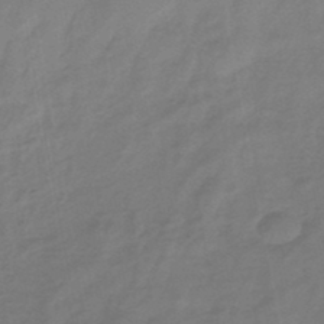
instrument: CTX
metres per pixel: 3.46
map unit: eHb
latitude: -46.1228
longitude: 87.8045
